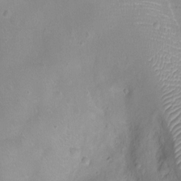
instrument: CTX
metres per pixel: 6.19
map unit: Ht
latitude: -8.5385
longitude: -20.4223
